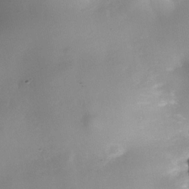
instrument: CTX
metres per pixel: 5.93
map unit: Nhe
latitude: -35.0108
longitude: -130.9514
